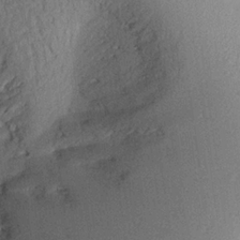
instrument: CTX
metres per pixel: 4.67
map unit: Aa
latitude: 19.3103
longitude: -144.3845
